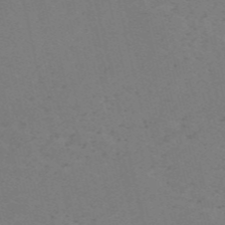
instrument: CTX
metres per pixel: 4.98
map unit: HNb
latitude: -55.6533
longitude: -41.9717
